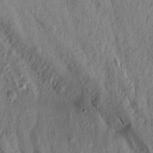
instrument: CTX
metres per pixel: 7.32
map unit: Aa
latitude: 16.9325
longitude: -146.8002
